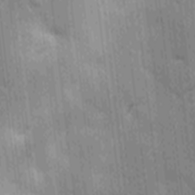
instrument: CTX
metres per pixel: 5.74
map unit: Ave
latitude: -9.7855
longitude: -123.2159
